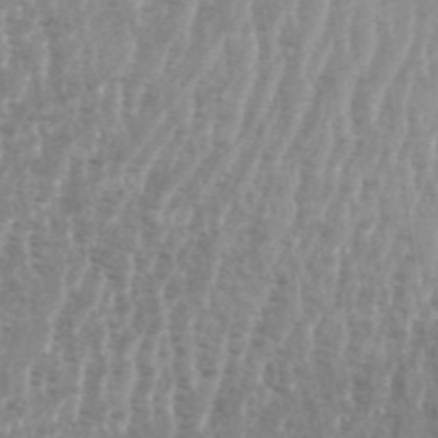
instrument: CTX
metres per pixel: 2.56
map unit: Aa
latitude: 33.2537
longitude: -135.4804
